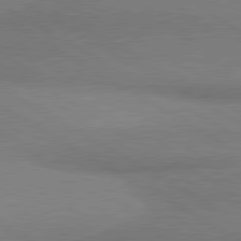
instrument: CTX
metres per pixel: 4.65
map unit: lApd
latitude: 80.4601
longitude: 166.6329
